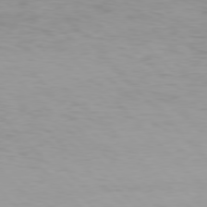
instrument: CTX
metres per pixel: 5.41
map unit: Hpe
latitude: 77.1214
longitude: -169.2159
